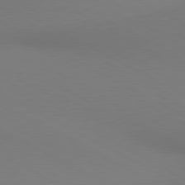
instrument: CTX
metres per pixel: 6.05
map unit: lApd
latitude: 80.5924
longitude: 138.9542
